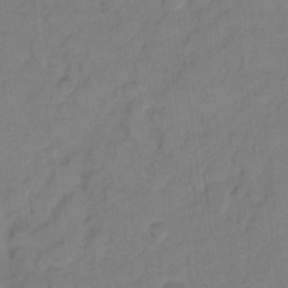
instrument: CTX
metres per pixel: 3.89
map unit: eHh
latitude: 8.1200
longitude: -64.1956
